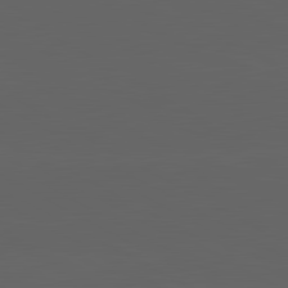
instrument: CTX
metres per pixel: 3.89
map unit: lApd
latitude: 82.1388
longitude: 131.9178
